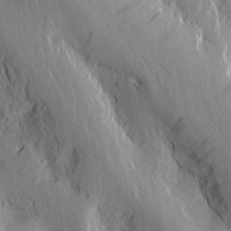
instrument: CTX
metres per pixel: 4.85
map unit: Nhu
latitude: -5.3131
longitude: -150.3656
